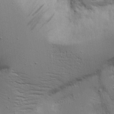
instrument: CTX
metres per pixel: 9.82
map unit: Aa
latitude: 18.5734
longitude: -125.5371
